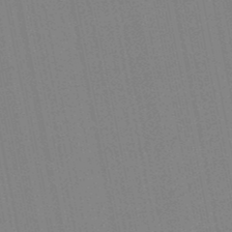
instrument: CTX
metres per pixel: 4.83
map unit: lHb
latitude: -49.2565
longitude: 80.4251
